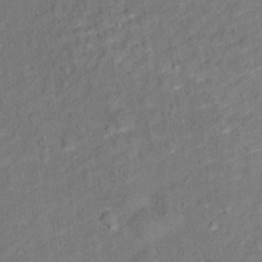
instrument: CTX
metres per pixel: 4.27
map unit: Ht
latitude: 13.8961
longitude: -39.6694
